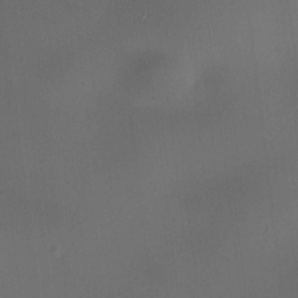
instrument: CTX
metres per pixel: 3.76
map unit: HNhu
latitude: 9.9717
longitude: 9.7855
